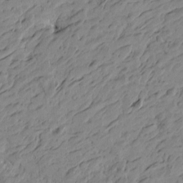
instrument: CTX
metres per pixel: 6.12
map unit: Htu
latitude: -4.7274
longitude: -179.4994
